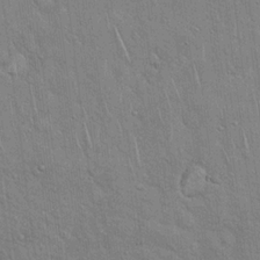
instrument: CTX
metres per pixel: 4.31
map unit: Hto
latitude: 18.4034
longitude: -52.0822
